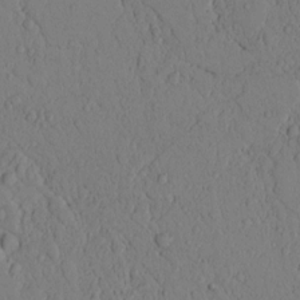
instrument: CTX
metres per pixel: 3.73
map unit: lAvf
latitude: 5.0458
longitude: 159.6154
